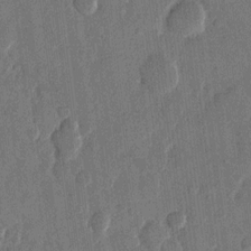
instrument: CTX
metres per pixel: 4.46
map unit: eHh
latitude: 13.4238
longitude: -68.7057
